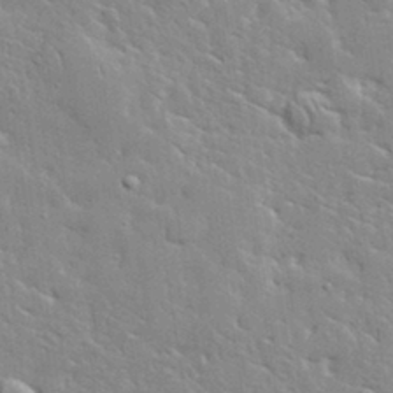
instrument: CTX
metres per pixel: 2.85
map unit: lHvf
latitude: 33.1403
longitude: -91.5560
